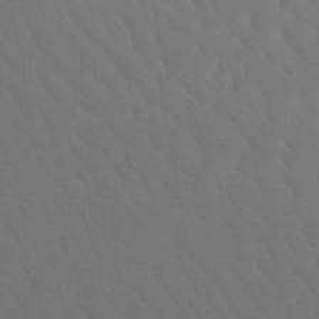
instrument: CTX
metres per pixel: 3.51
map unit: HNb
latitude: -49.8423
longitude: -53.6694
